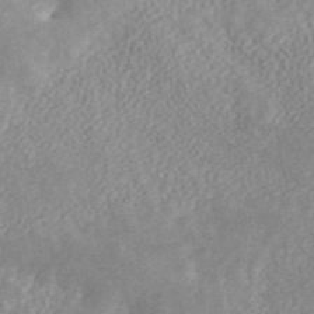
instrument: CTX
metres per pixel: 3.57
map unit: ANa
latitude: 45.2915
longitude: 24.8219
